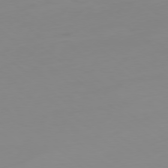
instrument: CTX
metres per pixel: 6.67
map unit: Hpe
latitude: -79.1431
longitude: 15.8612
